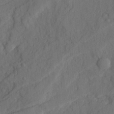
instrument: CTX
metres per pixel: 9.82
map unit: Ave
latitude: 23.5938
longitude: -133.4426
